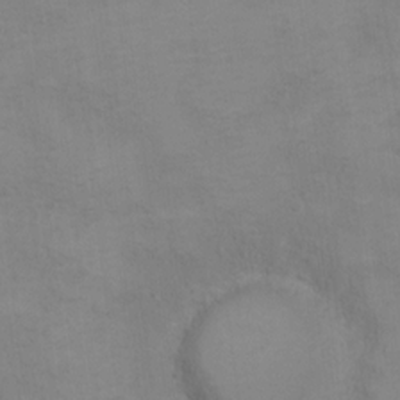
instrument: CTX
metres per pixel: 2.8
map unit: Ht
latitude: 10.7057
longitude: -32.6113
